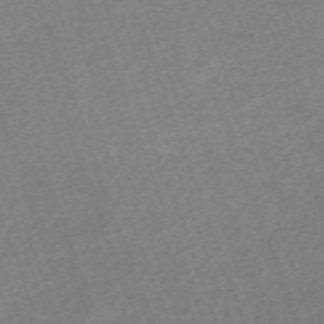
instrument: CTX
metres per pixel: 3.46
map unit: eHh
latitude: -64.6897
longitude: 50.9164
